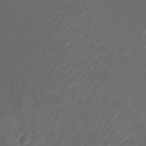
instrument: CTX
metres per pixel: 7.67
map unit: Nhu
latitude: -27.8422
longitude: -72.7813
